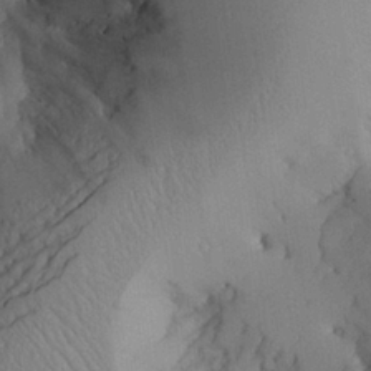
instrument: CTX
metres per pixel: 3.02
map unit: Aa
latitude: 25.4048
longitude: -128.4601
